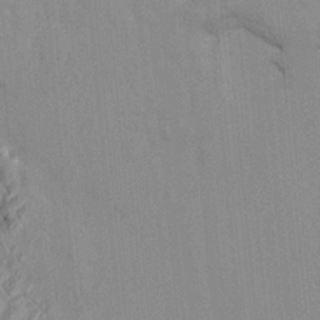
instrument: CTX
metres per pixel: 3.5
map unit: HNhu
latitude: 4.9892
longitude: -2.1011
